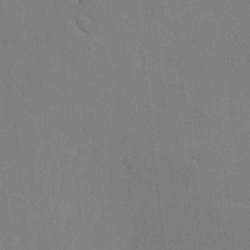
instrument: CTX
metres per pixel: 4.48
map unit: lHvf
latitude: -12.8597
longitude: -101.9150
